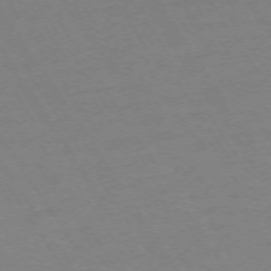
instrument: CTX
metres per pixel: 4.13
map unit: Ap
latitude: -73.7477
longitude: -83.6127
